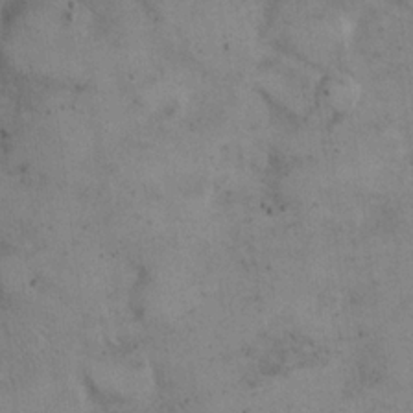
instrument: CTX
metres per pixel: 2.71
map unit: eHh
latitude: 21.8395
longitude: -60.7057
